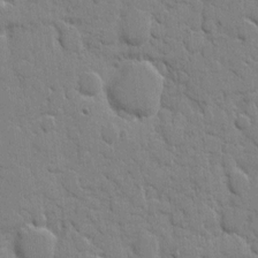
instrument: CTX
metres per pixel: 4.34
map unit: eHh
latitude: 8.6302
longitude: -66.8946
